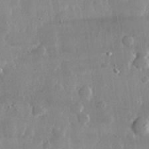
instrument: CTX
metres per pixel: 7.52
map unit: lHvf
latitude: 31.5371
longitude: -89.7450
